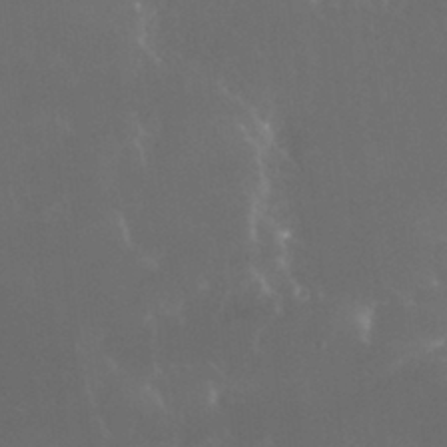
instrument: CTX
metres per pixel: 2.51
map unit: Nhu
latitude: 30.2145
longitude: -58.1389
